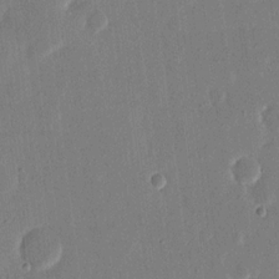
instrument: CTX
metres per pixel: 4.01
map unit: eHh
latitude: 16.9325
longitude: -70.5168
